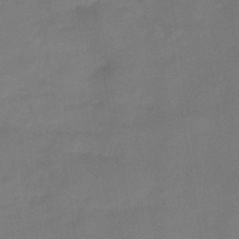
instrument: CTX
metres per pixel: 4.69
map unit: HNb
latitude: -44.5574
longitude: -38.3089
